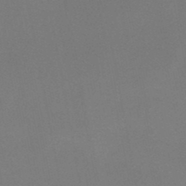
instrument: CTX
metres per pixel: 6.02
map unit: HNb
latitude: -48.9353
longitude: -48.4601
